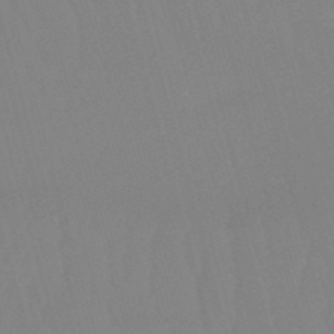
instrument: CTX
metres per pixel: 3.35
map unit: eHb
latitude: -50.6518
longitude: 75.7478
